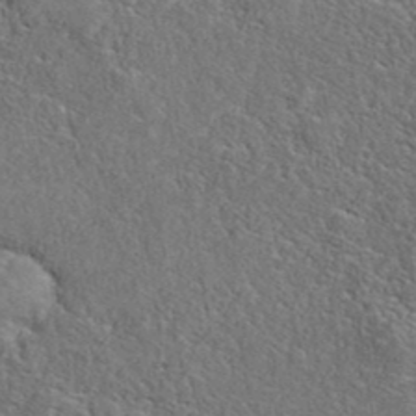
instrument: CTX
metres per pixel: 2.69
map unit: eAb
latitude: 37.9528
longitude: 112.5952
